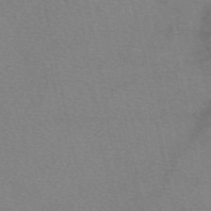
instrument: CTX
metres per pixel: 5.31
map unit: eAb
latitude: 50.3278
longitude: 105.9367
